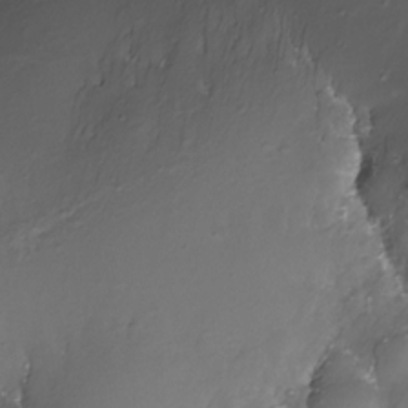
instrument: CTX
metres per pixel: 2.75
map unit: Nhe
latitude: -27.9556
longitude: -109.5749
